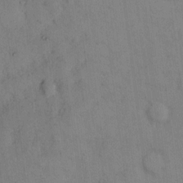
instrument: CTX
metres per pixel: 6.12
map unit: eHh
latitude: 12.8758
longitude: -62.5357
